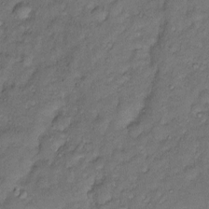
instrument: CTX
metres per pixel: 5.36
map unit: Htu
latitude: -6.4440
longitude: 159.1998
